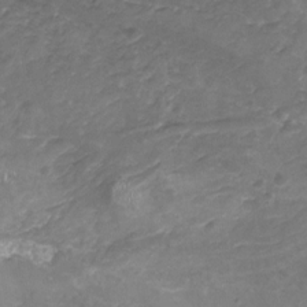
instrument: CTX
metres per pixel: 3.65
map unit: Nhu
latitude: -19.5588
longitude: -56.5923
